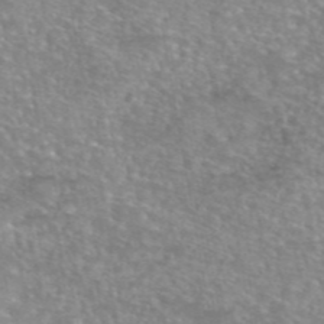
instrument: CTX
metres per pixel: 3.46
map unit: eAb
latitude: 45.6505
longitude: 103.1620
